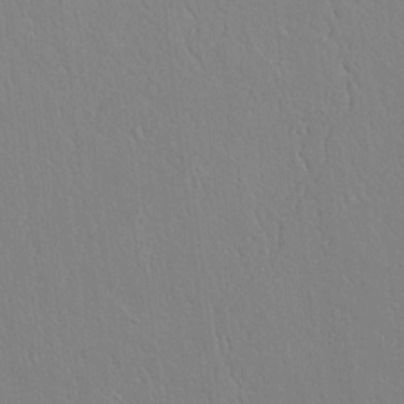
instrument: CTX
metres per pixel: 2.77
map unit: lAvf
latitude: 8.5546
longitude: 168.7841
